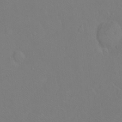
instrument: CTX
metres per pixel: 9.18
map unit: Ht
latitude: -7.1809
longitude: -37.1592
